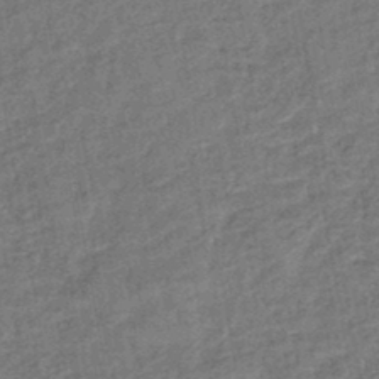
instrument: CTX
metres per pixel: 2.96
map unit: eHb
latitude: -43.5210
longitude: 82.4818
